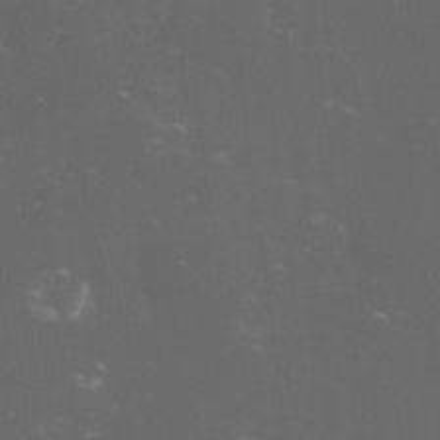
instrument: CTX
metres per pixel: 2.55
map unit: lHvf
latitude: -14.0283
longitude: -102.4790
